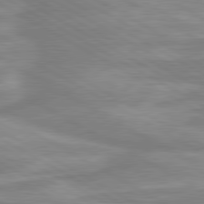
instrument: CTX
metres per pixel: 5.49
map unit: lApd
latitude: 80.4601
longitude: -173.2536
